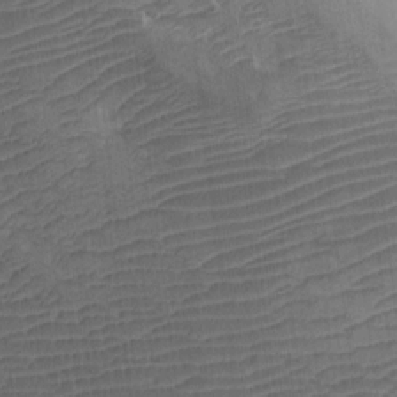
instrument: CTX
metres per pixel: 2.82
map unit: Htu
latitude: -7.7855
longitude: -66.4790
